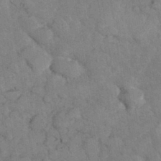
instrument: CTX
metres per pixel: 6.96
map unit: eHh
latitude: 36.6680
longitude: -67.6693
